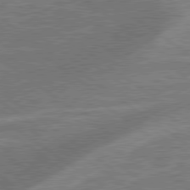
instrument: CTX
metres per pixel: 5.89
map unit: lApd
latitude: 79.4049
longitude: 173.6533
